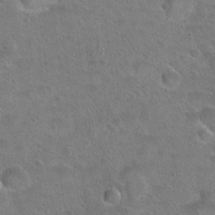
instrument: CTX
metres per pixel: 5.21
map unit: Hto
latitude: 23.2159
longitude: -49.0081
